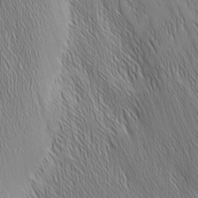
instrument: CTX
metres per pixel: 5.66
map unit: Nhu
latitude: -5.8233
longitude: -151.7449
